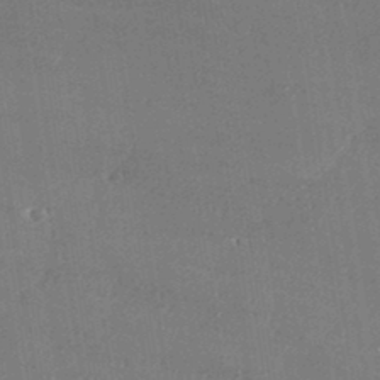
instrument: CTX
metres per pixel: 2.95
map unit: eHh
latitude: 34.5168
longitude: -132.7813
